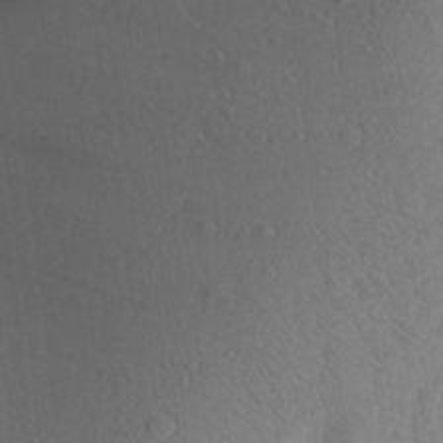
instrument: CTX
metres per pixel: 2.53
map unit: Aa
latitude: 27.4615
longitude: -147.3293
